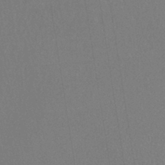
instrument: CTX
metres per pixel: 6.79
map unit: lHb
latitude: -41.1053
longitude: 69.5210
